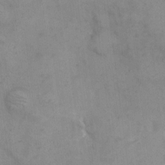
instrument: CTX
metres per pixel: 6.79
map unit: eHh
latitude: 8.1200
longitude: -63.0459
